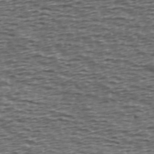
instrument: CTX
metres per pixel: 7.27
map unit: Ave
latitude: 39.9528
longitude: -112.8947
